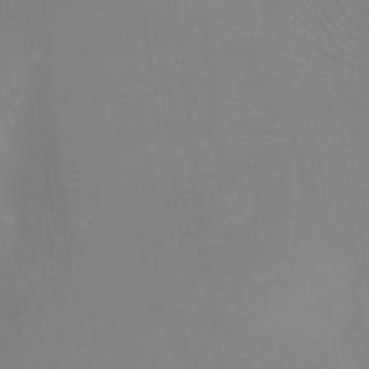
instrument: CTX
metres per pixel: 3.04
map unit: Ht
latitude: -10.9731
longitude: -39.6694
